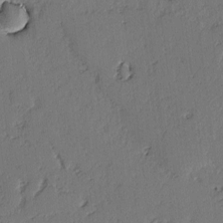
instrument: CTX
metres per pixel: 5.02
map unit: lAvf
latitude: -3.1620
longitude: -106.9136
